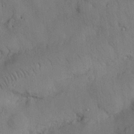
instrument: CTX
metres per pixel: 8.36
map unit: Nhu
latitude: 26.0822
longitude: -72.1767
